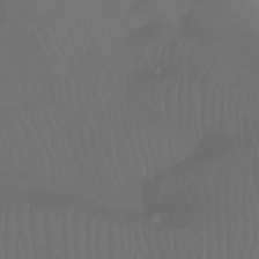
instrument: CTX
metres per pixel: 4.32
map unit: Ht
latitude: -7.5777
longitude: -31.9528
